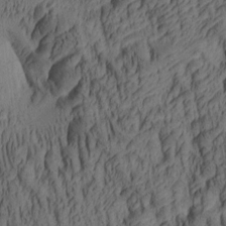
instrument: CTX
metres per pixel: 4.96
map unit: lAa
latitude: 5.1025
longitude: -115.3292
